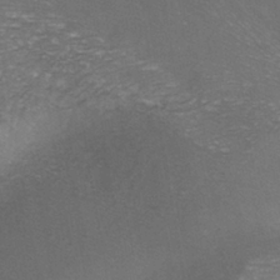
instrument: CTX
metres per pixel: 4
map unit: ANa
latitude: -38.8030
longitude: 95.9745
